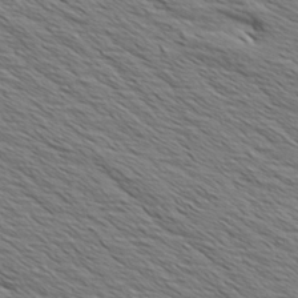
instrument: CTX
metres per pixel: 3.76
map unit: Aa
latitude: 8.1011
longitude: -138.2333
